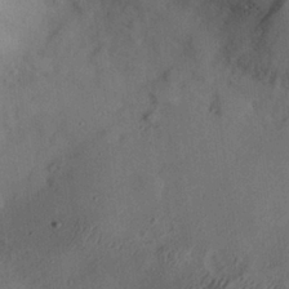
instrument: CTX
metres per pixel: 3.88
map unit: eHh
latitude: 25.9339
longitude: -69.2537
